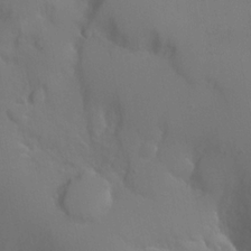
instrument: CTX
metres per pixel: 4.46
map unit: Hto
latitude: -2.8030
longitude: -34.4979
